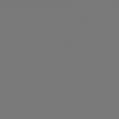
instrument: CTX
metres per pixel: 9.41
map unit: Hpe
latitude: 76.5545
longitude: -136.9325
